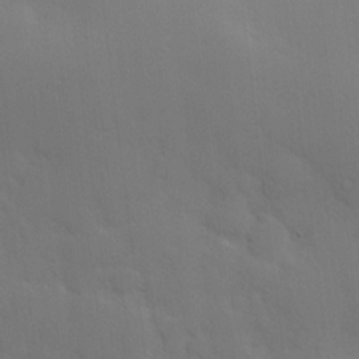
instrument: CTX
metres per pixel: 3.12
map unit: Hve
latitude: 18.5734
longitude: 150.9164
